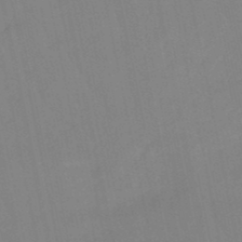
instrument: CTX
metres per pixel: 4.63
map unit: lHb
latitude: -48.6519
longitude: 84.1416
